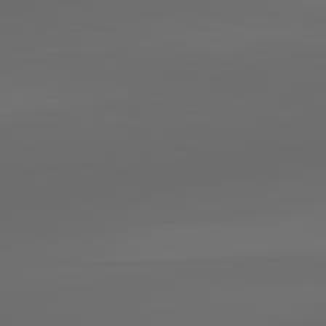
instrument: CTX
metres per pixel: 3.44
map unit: lApd
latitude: 83.3103
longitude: -133.6127
